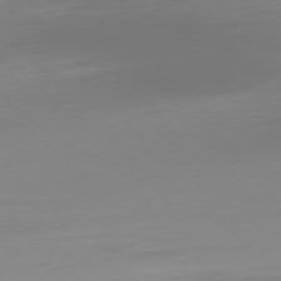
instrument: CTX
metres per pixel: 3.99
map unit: Ap
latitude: -78.0472
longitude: -67.2159
